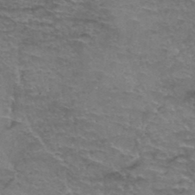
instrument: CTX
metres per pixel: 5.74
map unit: Hto
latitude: 38.2900
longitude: -42.1578
